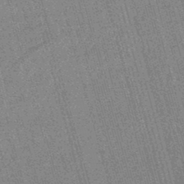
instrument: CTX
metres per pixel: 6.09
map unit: lHb
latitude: -46.0850
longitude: 77.9178
